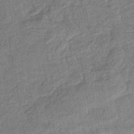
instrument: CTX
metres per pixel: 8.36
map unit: eHb
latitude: -41.7855
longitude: 82.3684
